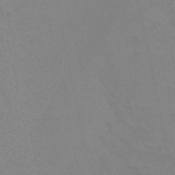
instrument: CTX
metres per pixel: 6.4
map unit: HNb
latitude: -45.2565
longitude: -41.7449
